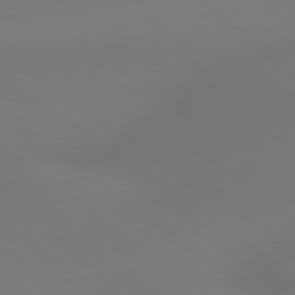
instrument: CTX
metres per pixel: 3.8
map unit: Hpe
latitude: 78.9325
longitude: -151.1403
